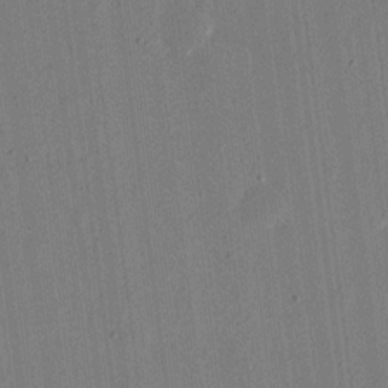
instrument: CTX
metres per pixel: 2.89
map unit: eHh
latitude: 15.9339
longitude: -69.5749
